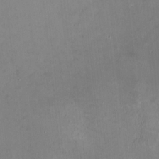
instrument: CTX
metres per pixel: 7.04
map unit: HNhu
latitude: -0.7841
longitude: -3.5182
